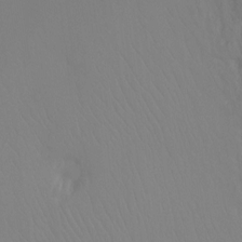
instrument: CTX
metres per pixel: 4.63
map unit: Ht
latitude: -8.1984
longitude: -32.0822
